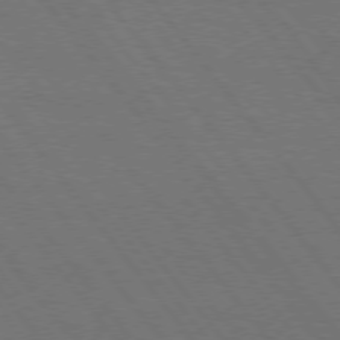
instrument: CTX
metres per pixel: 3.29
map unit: Hpe
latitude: 75.0458
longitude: -138.1389
